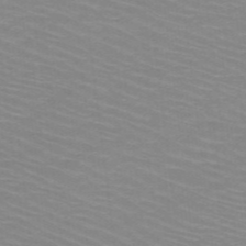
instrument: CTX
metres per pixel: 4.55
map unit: HNb
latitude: -48.1417
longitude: -45.5560
